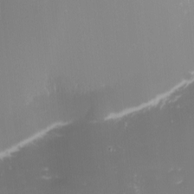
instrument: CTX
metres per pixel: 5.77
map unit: eHh
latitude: -1.1998
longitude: -79.4427
